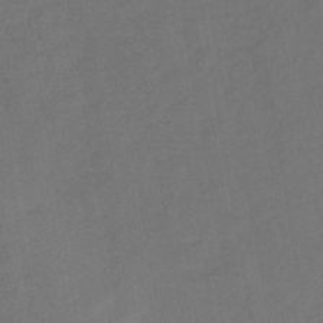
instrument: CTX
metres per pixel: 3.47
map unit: HNb
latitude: -44.1606
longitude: -39.1025
